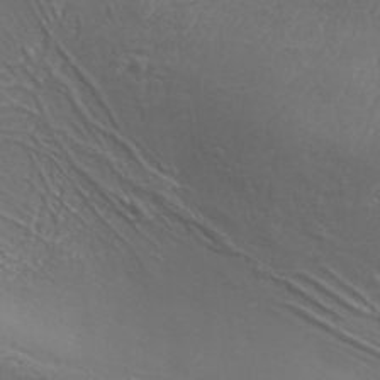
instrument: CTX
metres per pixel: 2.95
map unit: Aa
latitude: 34.0255
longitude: -134.5357
